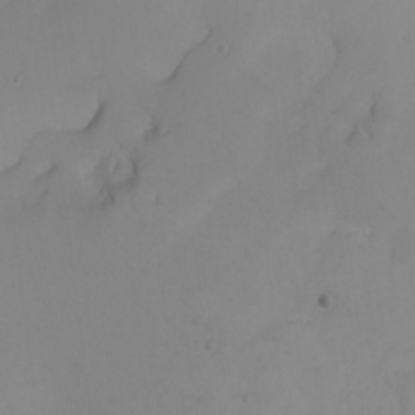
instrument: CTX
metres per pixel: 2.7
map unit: Nhu
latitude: -4.8408
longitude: -81.4804
